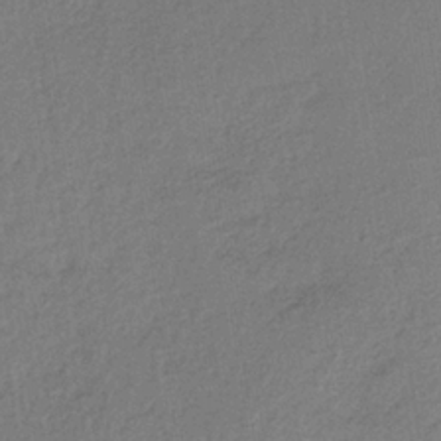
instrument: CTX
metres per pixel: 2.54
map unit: lHb
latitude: -34.7841
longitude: 63.7477
